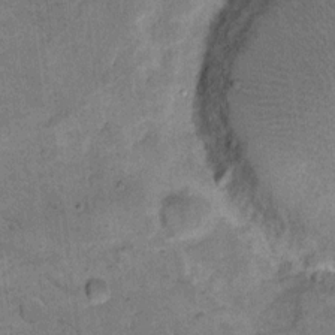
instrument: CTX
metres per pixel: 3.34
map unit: eHh
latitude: 12.7813
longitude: -65.2537
